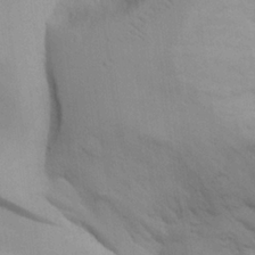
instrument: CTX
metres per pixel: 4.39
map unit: Aa
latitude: 25.8205
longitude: -132.2145
